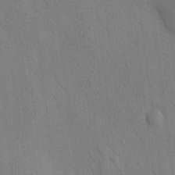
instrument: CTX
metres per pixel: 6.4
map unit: HNhu
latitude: 12.1767
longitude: 10.4440
